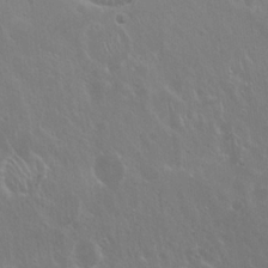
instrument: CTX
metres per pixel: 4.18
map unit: Hto
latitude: 19.7638
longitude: -56.8946
